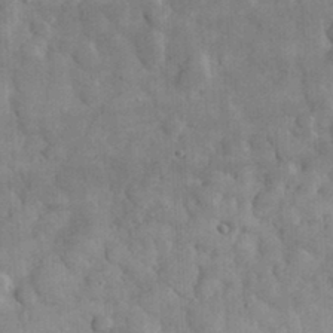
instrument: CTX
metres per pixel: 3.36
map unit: eHh
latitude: 32.3656
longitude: -69.4804
